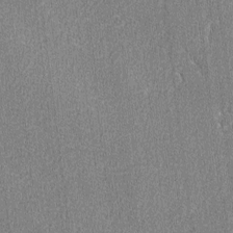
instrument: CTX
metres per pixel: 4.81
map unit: lAvf
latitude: -8.0283
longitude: -114.2333
